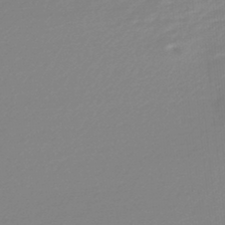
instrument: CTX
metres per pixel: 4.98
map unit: lHb
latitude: -45.0675
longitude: 65.1242
